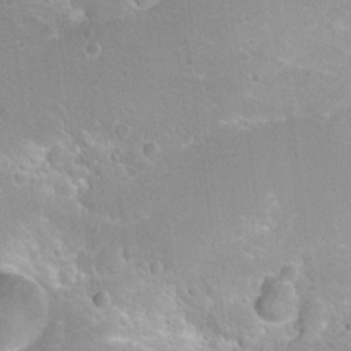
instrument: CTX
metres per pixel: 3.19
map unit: Hto
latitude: 20.3468
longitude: -32.7246
